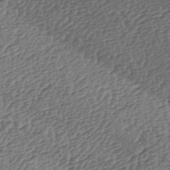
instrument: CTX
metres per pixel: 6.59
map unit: lAa
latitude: -3.9178
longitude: -122.8002
